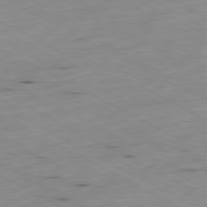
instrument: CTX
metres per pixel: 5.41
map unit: Ap
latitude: -80.7841
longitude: -92.7624
